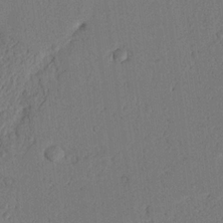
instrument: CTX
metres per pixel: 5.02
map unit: Nhu
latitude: 20.1011
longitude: -76.6301
